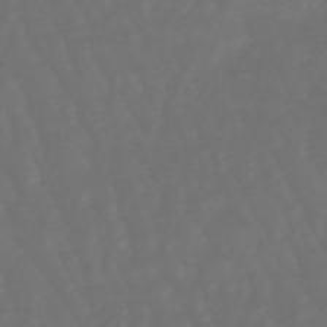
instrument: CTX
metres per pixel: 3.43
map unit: lHb
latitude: -47.8611
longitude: 79.5966
